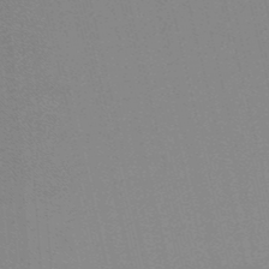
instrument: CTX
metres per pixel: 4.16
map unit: lHb
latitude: -48.3496
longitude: 64.4251
